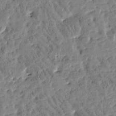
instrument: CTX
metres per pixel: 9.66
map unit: Htu
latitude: -3.2564
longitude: 175.8989
